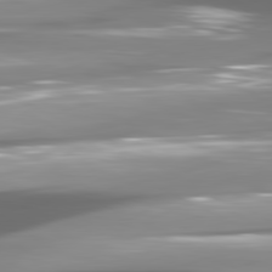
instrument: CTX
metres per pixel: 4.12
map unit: lApd
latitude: 80.8191
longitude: -145.7827
